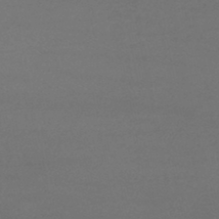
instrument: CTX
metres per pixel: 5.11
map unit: lHb
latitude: -38.2551
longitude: 73.0297
